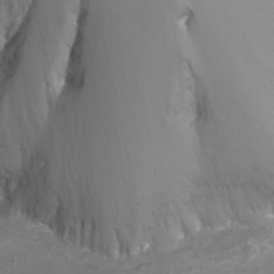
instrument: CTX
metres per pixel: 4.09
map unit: Nhu
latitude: -13.2187
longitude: -64.4601
